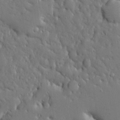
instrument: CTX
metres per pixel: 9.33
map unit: Ave
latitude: 17.8017
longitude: -141.3481
